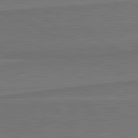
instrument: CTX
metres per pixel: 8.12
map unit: lApd
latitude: 82.0444
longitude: 169.0297
